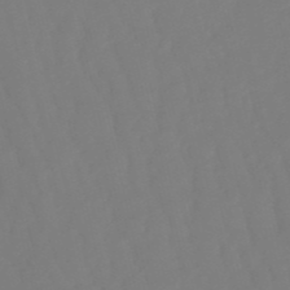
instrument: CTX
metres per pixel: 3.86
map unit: eHb
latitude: -50.3495
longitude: 76.5385
